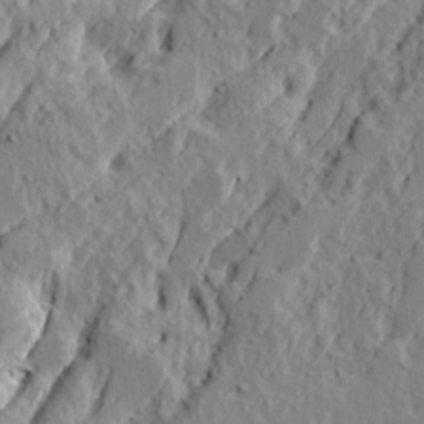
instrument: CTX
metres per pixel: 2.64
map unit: Ave
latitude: 15.5938
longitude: -137.9717
